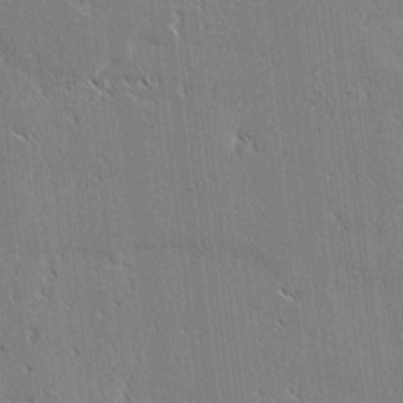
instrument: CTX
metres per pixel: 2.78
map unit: lAvf
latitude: 3.0458
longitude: -106.7057
